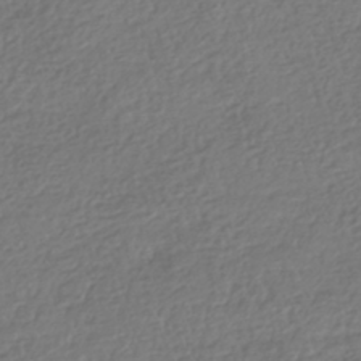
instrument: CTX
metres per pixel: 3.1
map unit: HNhu
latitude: -42.2928
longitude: 98.0472
